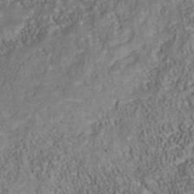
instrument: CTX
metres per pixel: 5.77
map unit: Nhu
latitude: -40.1417
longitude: -85.4804
